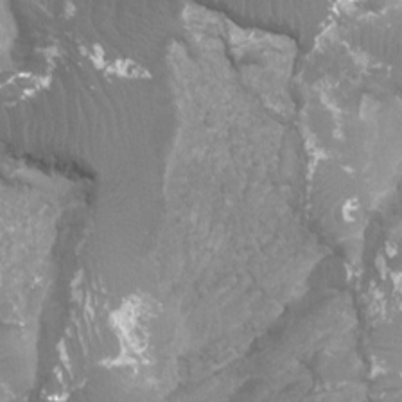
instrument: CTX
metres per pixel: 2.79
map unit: Htu
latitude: 2.8758
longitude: -20.0822
